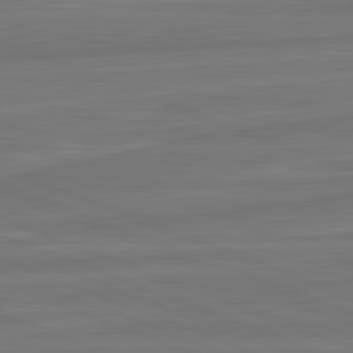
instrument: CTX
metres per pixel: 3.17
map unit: lApd
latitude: 82.3089
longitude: -174.4034
